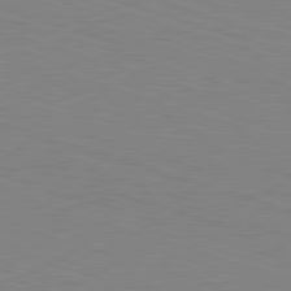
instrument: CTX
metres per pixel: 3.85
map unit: Hpe
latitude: -82.8597
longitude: 6.9163
